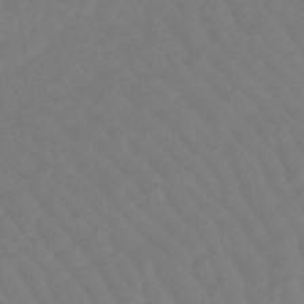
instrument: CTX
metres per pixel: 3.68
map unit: lHb
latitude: -49.7289
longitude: 82.8597
